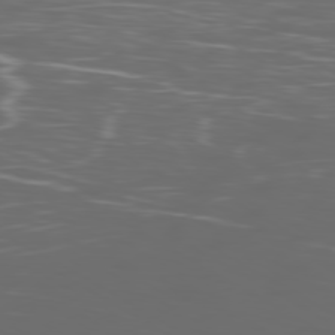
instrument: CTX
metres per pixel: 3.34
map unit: Ap
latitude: -79.8800
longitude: -73.0837
